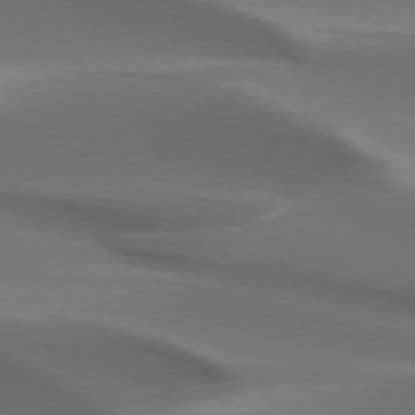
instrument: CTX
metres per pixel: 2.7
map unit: lApd
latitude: 73.5183
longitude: -52.1011
